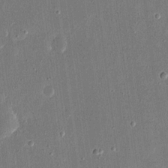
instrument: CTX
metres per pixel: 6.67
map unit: eHh
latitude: 16.7813
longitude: -70.7057
